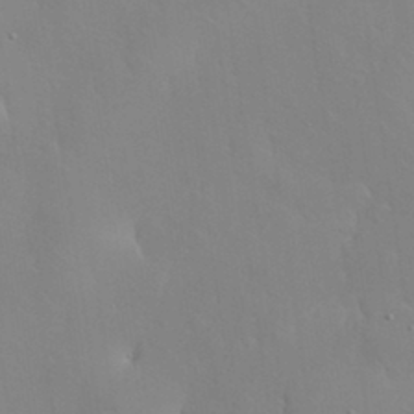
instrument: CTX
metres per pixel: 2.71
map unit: Nhu
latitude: 30.9892
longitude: -57.3670
